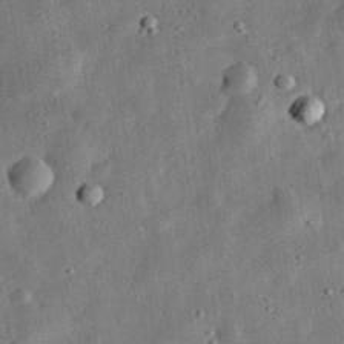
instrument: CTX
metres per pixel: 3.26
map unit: eHh
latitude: 32.7813
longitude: -76.5734
